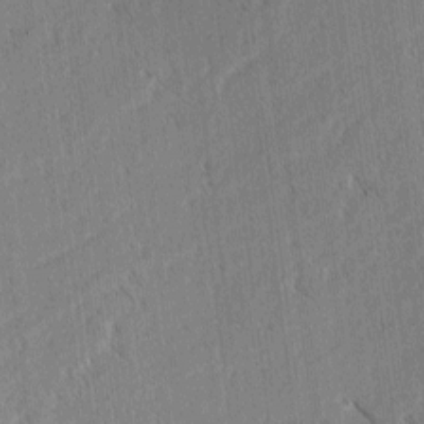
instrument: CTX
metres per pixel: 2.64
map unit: lAvf
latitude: -3.8422
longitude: -113.9150
